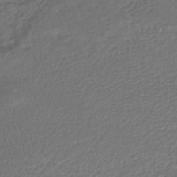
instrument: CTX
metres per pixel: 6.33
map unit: HNhu
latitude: -46.0472
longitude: 102.9920
